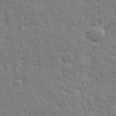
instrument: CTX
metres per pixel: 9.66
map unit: lHvf
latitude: 25.1214
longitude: 143.7666
